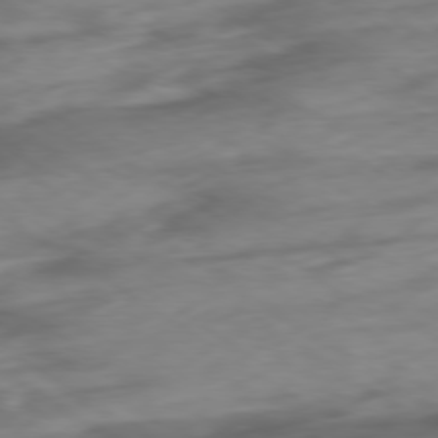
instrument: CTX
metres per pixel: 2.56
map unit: Ap
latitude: -79.5399
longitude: -72.3657
